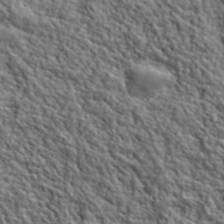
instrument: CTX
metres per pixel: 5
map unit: lHvf
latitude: 40.4223
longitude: -86.7813
